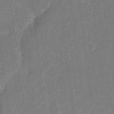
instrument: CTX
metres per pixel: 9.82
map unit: eHh
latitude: 11.7261
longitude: -66.7246
